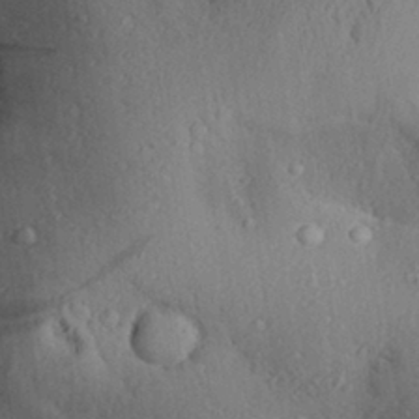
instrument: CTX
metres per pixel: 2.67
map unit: Aa
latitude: 29.4237
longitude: -131.4427
